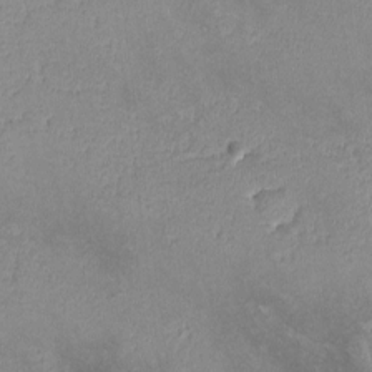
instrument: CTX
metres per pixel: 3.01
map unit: lHvf
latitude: -14.5196
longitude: -102.2522
